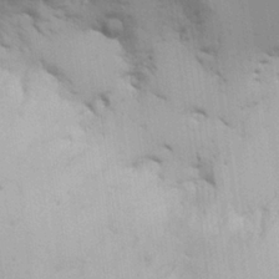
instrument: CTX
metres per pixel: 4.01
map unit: Nhu
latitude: 26.5924
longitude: -68.3656
